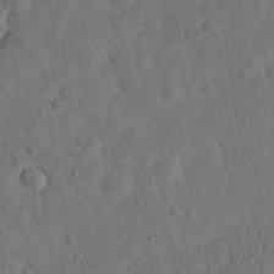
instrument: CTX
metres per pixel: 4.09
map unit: eHh
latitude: 28.9513
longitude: -76.3845
